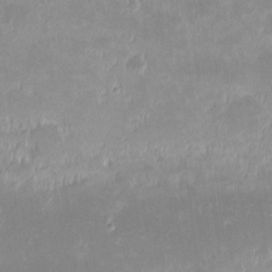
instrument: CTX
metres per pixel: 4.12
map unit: eHh
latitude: -1.2565
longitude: -84.6302
